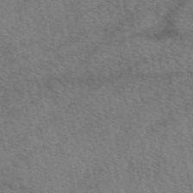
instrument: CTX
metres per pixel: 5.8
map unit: eAb
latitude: 50.7057
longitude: 115.4265
